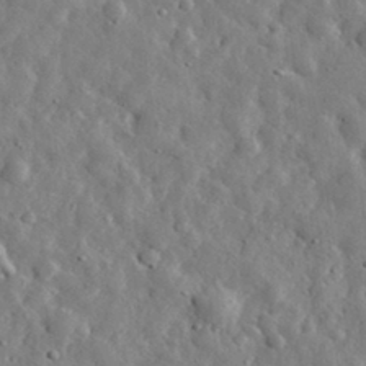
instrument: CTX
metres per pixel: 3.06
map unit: eHh
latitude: 31.7828
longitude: -73.8584
